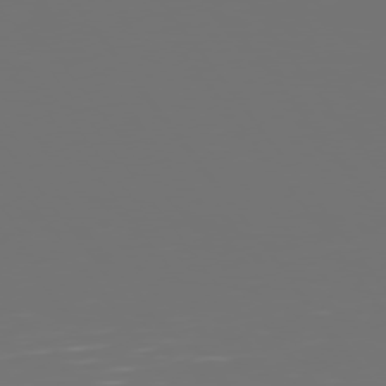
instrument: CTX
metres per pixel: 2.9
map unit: Hpe
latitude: 75.1025
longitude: -126.5924
